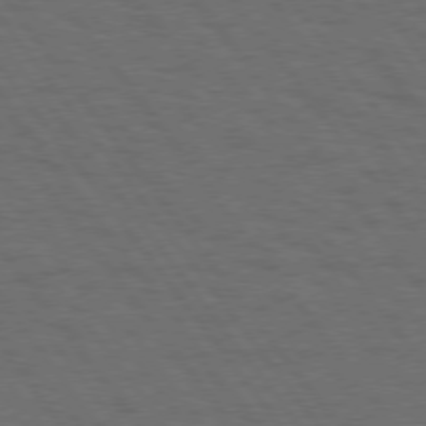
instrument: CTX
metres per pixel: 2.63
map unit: Hpe
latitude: 75.0836
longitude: -137.5560
